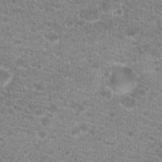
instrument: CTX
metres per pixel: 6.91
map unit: Hto
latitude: 20.3090
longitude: -38.9514
